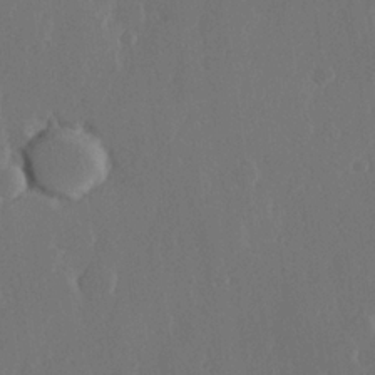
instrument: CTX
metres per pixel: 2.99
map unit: Hve
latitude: 22.6301
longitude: 146.6707
